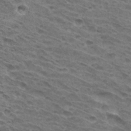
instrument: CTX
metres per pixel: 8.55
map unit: Hto
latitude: 32.2334
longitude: -46.6302
